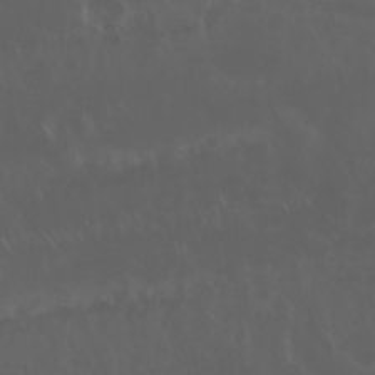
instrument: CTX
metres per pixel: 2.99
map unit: Nhu
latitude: 29.9528
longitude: -58.8191
